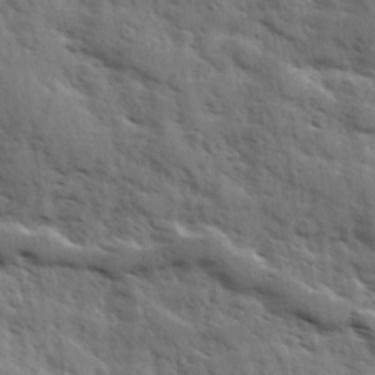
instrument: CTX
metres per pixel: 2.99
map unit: Ave
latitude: 11.0459
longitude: -102.7813
